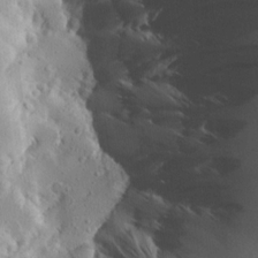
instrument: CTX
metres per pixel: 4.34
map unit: Aa
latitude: 13.5560
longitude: -142.1956
